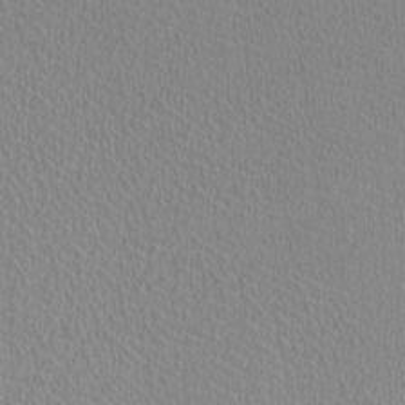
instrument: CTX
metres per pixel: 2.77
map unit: HNhu
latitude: -1.6722
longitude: -0.8758
